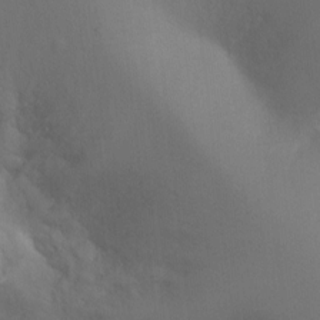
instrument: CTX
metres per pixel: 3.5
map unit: Ht
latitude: -9.2187
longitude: -31.0837
